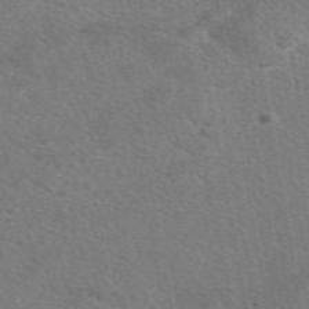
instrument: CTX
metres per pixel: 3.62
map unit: eAb
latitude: 50.2522
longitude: 110.7841
